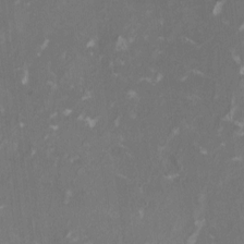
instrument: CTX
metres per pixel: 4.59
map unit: HNhu
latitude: 1.5182
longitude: -3.3670
